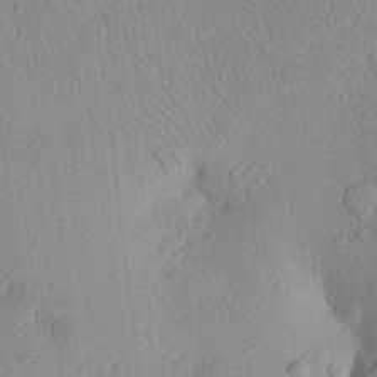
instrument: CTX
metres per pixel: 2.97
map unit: Aa
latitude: 22.5924
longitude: -147.9717
